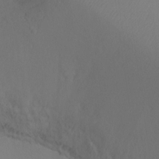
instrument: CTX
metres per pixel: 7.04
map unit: Ht
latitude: -16.7464
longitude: -43.2726
